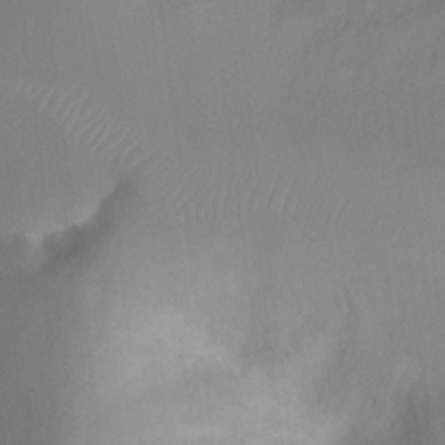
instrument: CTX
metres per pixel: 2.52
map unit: Ht
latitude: -10.3495
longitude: -28.2522
